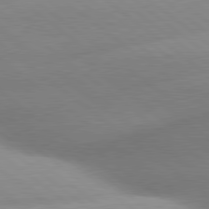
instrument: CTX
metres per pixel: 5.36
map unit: lApd
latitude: 80.1011
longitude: -160.7435
